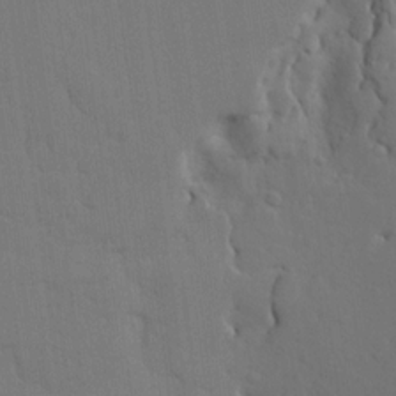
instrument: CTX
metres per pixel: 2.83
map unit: Ave
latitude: 17.7828
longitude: -128.8758
